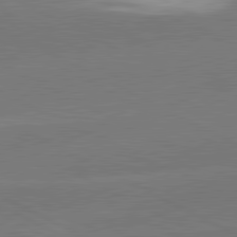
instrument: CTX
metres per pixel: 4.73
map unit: lApd
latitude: 81.3293
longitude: -153.4805
